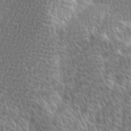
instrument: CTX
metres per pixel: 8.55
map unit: Ave
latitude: 9.2726
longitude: -106.0633
